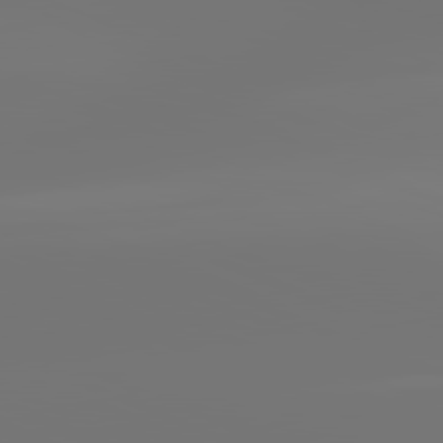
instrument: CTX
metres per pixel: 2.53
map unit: lApd
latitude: 81.6694
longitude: -153.1781
